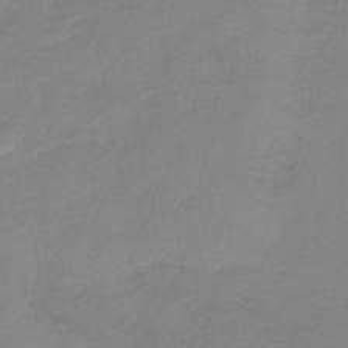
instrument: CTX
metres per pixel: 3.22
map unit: HNb
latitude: -35.0297
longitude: 52.3117
